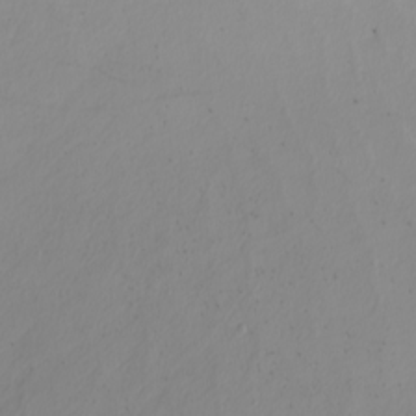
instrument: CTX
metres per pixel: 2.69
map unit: Nhu
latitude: -4.8408
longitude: -94.2901
